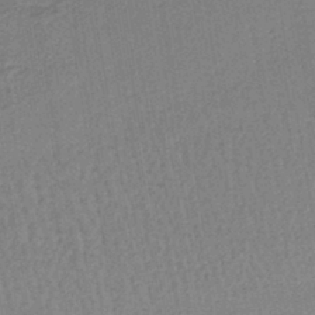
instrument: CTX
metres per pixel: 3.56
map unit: lHb
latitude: -40.6140
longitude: 60.6330
